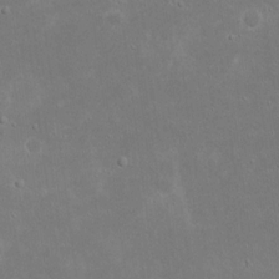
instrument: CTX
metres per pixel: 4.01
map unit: eHh
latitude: 18.2522
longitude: -72.4790
